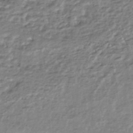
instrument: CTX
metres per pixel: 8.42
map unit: HNhu
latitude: -44.5196
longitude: 97.5777
